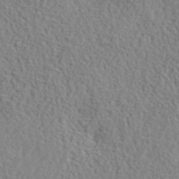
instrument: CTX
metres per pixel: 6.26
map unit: lHvf
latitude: 41.9528
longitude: -87.4048
